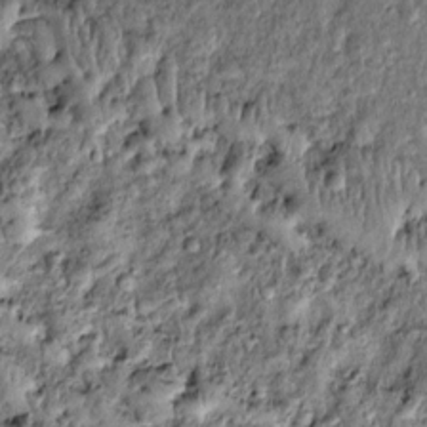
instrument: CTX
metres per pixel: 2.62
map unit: Htu
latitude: -4.0661
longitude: 158.9353
